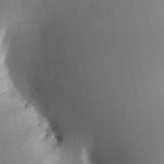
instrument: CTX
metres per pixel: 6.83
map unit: HNhu
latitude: 13.0648
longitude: 11.0864
